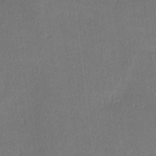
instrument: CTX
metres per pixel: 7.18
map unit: lHvf
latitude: -12.8975
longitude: -100.6302
